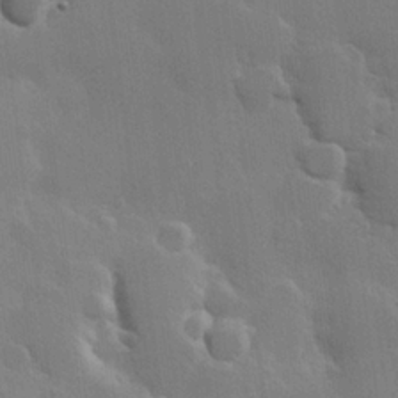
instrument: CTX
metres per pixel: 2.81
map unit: Hve
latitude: 22.8947
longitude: 148.7464
